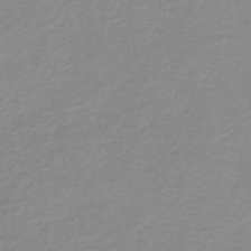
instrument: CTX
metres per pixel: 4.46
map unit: HNb
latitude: -31.5210
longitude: 62.9163
